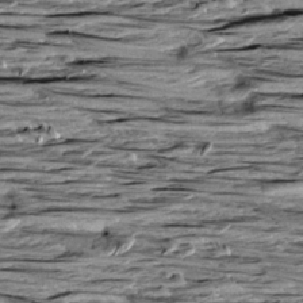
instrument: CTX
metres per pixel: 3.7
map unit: Aa
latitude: 8.8002
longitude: -139.9339
